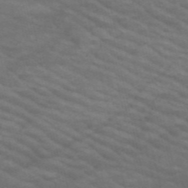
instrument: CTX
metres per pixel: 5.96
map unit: HNb
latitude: -53.5588
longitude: -44.8758
